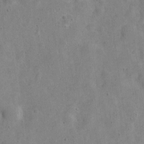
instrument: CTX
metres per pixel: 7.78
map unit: Nve
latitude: -24.0850
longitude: 107.4455
